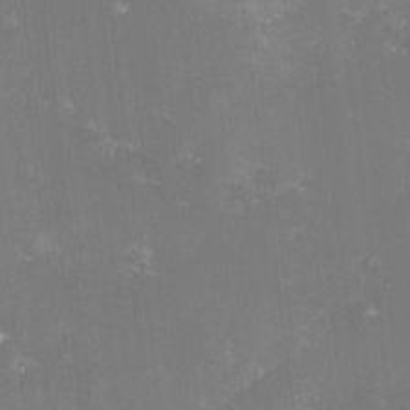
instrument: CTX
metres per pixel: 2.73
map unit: lHvf
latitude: -14.0094
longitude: -101.5182
